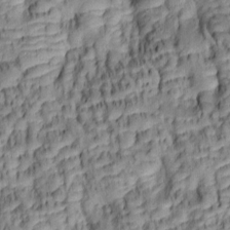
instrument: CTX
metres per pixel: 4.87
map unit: lAa
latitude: 6.2145
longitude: -115.7638
